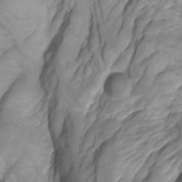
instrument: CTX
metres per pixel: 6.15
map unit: Nhu
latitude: -7.4454
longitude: -51.9906
